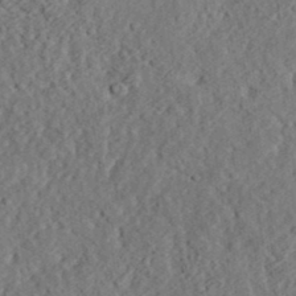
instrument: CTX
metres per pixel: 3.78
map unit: eHh
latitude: 36.5546
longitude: -78.8569
